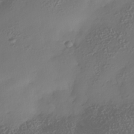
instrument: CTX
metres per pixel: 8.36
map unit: Nhe
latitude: -35.8044
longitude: -144.4412
